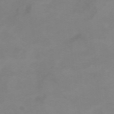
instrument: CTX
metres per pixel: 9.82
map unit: Htu
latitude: -4.9730
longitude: 137.0864
